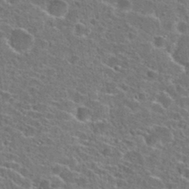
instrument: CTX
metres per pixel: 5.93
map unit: Hto
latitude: 24.5356
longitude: -47.2726
